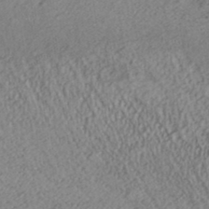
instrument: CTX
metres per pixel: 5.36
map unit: ANa
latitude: 36.3090
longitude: 12.9542
